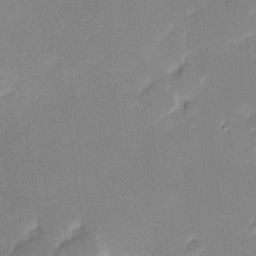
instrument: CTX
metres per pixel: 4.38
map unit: eHh
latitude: -1.6533
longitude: -83.6127
